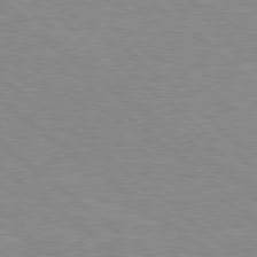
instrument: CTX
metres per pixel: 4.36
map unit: Hpe
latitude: 78.3845
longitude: -151.5371
